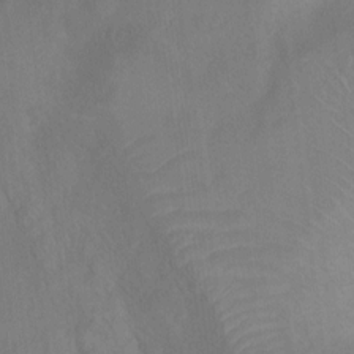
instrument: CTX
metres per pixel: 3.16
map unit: Ht
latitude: 5.6505
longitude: -29.9339
